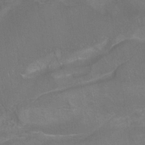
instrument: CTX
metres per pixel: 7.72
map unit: ANa
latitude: -37.2753
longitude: 95.6155
